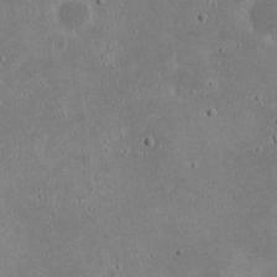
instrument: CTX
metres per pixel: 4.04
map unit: eHh
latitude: 18.8191
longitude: -72.2145
